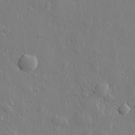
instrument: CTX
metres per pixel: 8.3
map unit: lHvf
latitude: 22.5735
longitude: 144.8408
